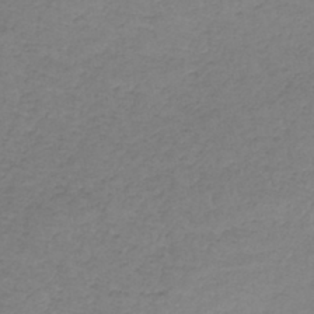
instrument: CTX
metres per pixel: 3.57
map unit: lHb
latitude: -42.1038
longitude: 72.9730
